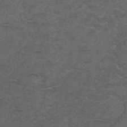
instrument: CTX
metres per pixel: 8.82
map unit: Ht
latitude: 4.5924
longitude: -29.1970
